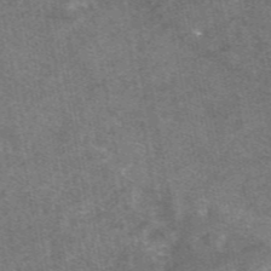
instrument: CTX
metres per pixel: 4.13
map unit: eAb
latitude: 47.6505
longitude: 120.9541
